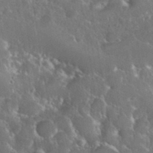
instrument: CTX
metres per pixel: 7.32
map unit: eHh
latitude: 37.2537
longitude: -60.9891
